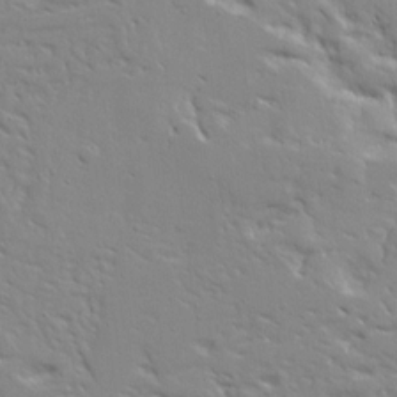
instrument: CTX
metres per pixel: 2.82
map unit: Ave
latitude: 13.3671
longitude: -139.0269
